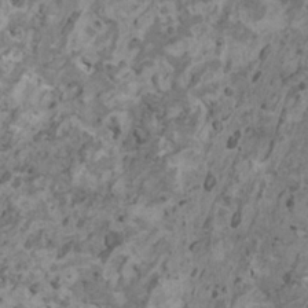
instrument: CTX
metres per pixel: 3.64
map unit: HNhu
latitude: 0.3656
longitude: 4.4440
